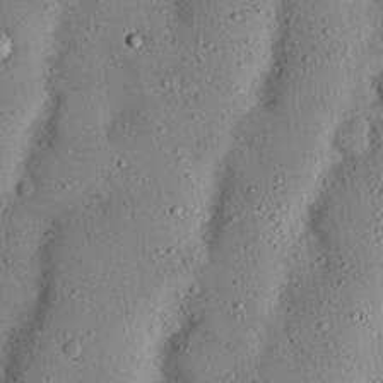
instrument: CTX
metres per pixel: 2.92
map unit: Nhu
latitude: 24.6301
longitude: -73.1026
